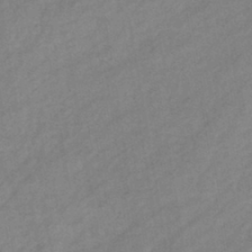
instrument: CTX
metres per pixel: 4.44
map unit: eHb
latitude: -41.0864
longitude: 83.8233
